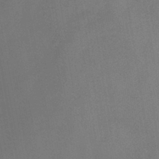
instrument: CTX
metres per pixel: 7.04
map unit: HNb
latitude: -44.7652
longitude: -38.5357
